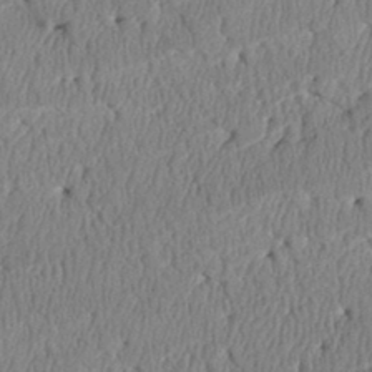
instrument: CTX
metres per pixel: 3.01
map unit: Htu
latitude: 3.6505
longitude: 149.7289
